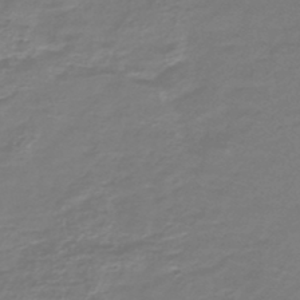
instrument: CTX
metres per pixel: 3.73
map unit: HNb
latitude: -46.8408
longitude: 53.4454
